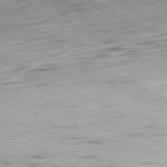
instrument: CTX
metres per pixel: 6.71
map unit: Ap
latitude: -81.1809
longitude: -72.7436
